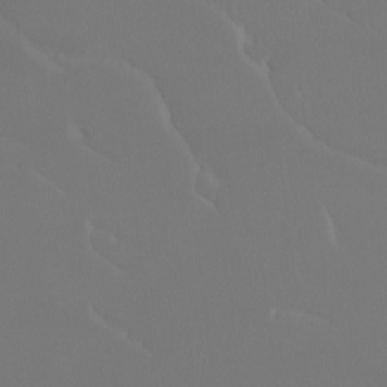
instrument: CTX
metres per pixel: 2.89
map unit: Htu
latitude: -13.1242
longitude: -70.9136
